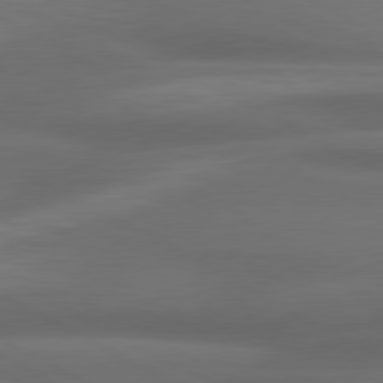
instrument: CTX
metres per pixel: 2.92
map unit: lApd
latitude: 79.5938
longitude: -119.4048
